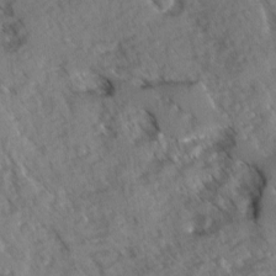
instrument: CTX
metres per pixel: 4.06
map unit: Ave
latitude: -1.3510
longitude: -111.4805
